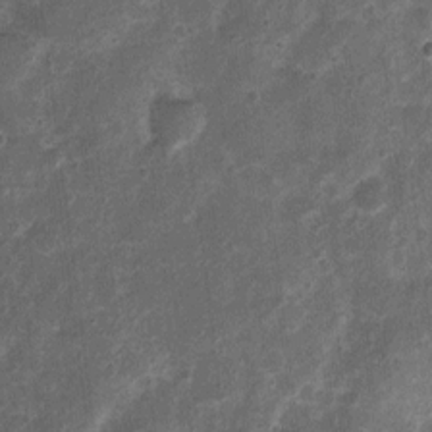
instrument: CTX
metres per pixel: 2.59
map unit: Nhu
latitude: 3.4615
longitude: -16.6112
